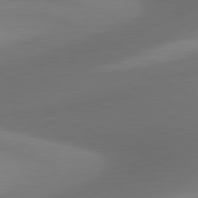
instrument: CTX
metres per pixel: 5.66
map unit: lApd
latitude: 81.2537
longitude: 132.1228
